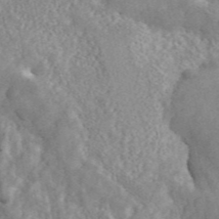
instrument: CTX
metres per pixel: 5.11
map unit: ANa
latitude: 45.5749
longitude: 27.3509
